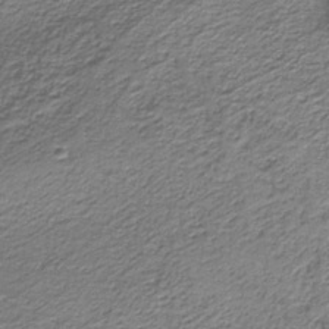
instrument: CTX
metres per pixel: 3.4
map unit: eAb
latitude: -38.3118
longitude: 53.1242
